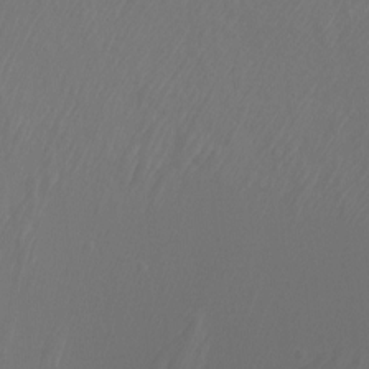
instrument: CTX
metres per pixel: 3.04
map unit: Htu
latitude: -11.5966
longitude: -70.9702
